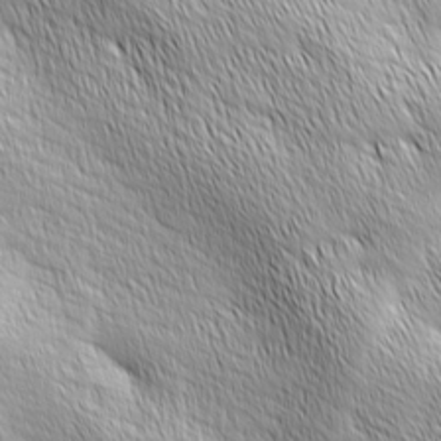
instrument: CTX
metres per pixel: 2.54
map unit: Ave
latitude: 2.3278
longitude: -114.0633
